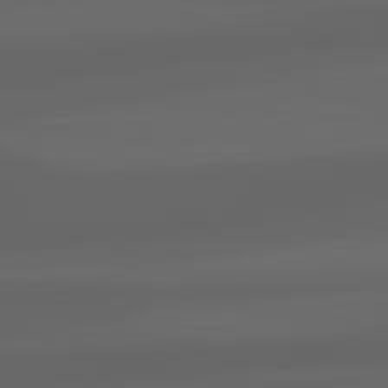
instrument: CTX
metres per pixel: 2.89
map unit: lApd
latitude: 83.0647
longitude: -133.5560
